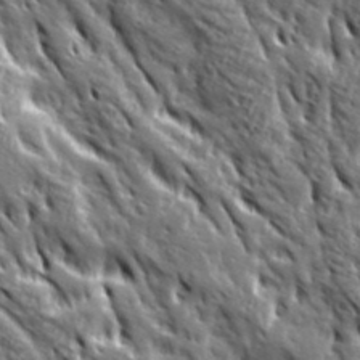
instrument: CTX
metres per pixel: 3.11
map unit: Ave
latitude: 20.1767
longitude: -135.3292
